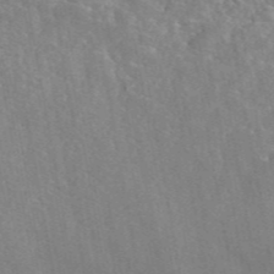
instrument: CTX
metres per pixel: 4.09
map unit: eAb
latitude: 45.4426
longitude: 116.6896
